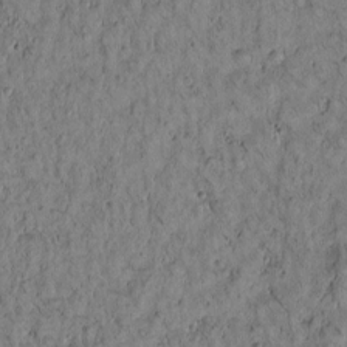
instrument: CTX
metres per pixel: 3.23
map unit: Htu
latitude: -3.8800
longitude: 172.3684
